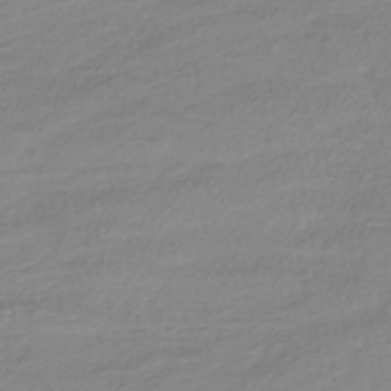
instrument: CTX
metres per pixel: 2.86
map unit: lHb
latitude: -40.2928
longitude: 72.3495
